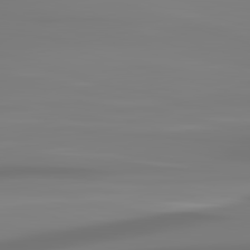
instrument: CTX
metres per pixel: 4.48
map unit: lApd
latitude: 83.1403
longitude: -130.9892
